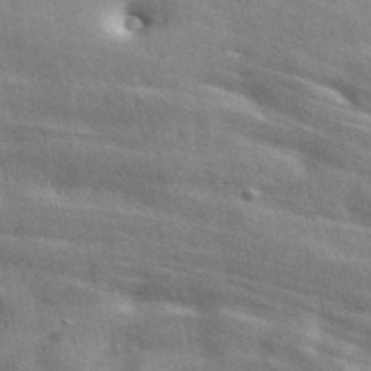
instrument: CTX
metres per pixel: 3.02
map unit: ANa
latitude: 44.2711
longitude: 47.8800
